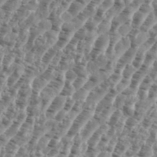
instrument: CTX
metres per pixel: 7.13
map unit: eHh
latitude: 35.5938
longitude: -135.4048
